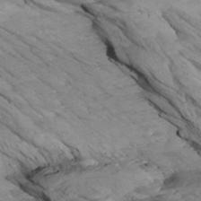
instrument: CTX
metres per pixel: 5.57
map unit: Aa
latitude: 27.3104
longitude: -133.6883
